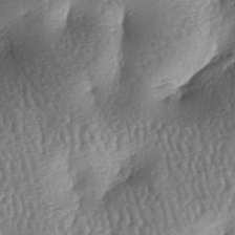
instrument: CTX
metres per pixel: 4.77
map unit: lAa
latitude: -7.2187
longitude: -127.9339
